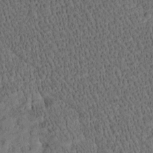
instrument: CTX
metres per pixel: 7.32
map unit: Htu
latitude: -4.1983
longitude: 174.9541
